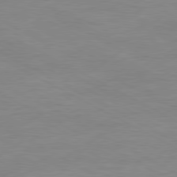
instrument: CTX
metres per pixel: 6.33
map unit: Ap
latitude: -81.2754
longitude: -96.5546
